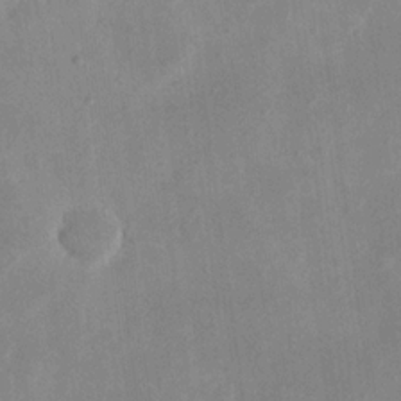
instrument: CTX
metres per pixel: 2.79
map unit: eHh
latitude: 19.8016
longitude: -70.8002
